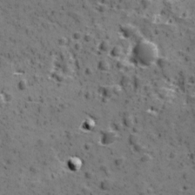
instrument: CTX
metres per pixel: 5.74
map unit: Ave
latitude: 11.1403
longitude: -105.1781
